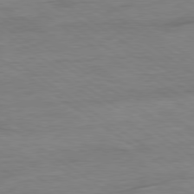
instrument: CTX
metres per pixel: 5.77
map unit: Ap
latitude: -80.3307
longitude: -80.4223
